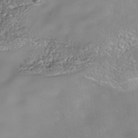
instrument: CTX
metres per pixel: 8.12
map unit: Nhe
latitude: -38.7463
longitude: -118.1389
